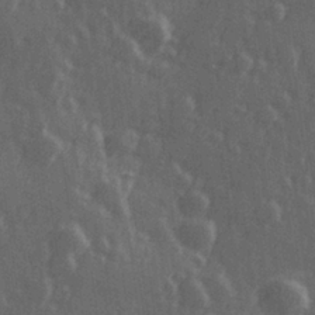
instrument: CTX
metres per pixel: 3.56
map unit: Hve
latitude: 26.7813
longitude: 146.8597
